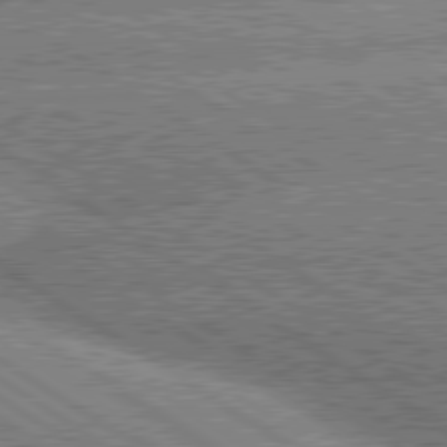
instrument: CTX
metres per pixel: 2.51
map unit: lApd
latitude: 80.1011
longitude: -151.3481
